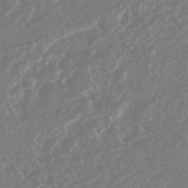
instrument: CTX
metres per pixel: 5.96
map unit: HNhu
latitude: -45.5966
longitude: 104.0850
